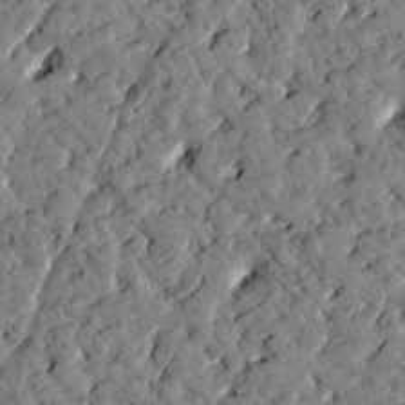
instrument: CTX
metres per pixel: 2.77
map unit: Htu
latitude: 1.3103
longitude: 179.7099
